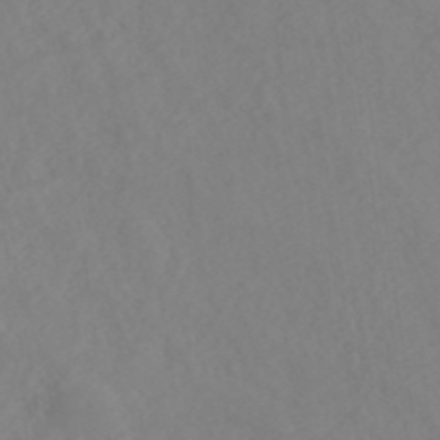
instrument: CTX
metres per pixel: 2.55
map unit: ANa
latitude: 40.6868
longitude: 22.9353
